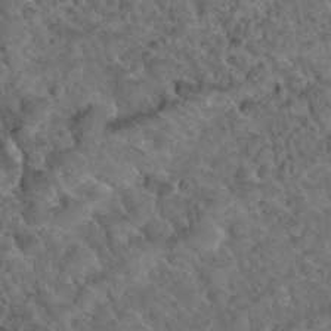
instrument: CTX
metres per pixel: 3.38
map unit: Hto
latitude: 35.0836
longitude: -49.4048
